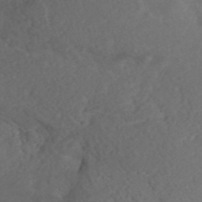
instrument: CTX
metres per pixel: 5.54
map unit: ANa
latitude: 41.1025
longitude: 54.1228
